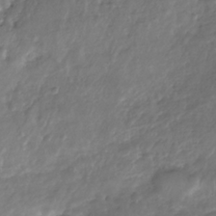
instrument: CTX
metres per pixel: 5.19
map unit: Nhe
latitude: -39.1809
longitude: -118.1011
